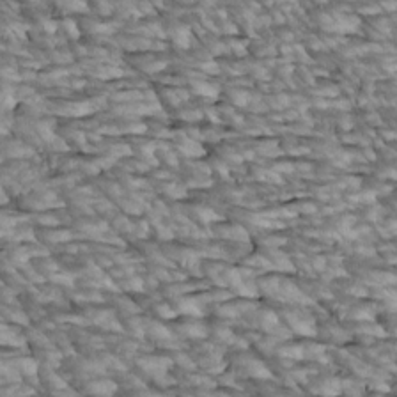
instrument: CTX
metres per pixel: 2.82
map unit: Htu
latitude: 2.4790
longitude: 143.7288
